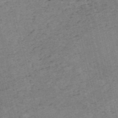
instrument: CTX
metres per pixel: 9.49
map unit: HNb
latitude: -54.8408
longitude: -42.4223
